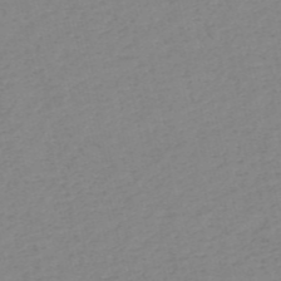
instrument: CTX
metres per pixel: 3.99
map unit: HNb
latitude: -54.1606
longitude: -39.1214
